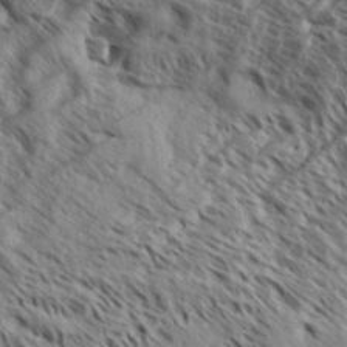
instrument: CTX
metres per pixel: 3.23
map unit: Aa
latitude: 33.1592
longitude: -138.4412
